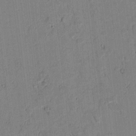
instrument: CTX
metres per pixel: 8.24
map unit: lAvf
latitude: 6.6490
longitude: 169.3509
